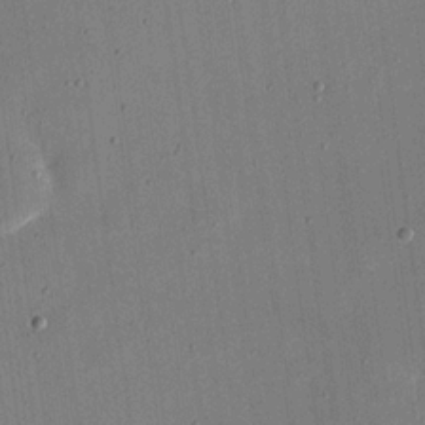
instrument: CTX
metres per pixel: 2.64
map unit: eHh
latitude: 18.4412
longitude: -70.1011
